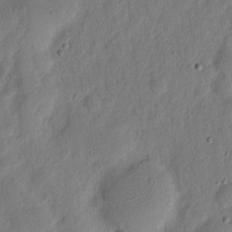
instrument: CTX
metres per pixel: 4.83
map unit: eHh
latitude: 6.1200
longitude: -71.5560
